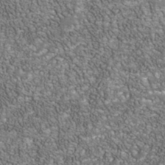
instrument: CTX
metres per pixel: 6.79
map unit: Nhu
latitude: -40.3495
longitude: -84.9136
